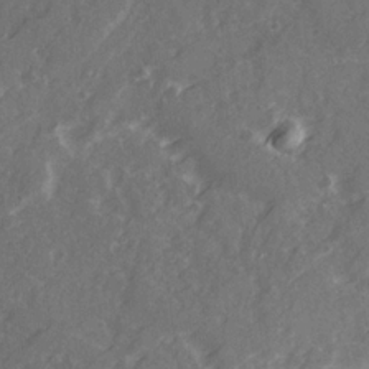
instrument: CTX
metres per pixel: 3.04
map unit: Ave
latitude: 21.5182
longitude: -132.3656
